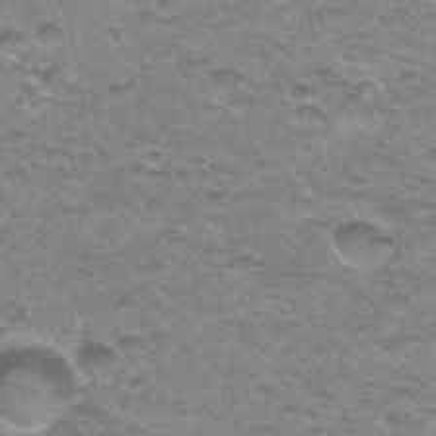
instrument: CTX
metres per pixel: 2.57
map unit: Hto
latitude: 34.4223
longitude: -48.6113
